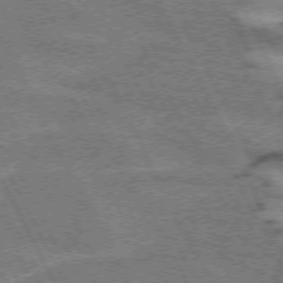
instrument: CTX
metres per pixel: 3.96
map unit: lApd
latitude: 71.9150
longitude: -54.5923
